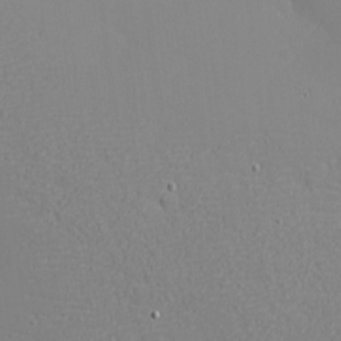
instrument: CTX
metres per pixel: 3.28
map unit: eHh
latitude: -3.5399
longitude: -80.7624
